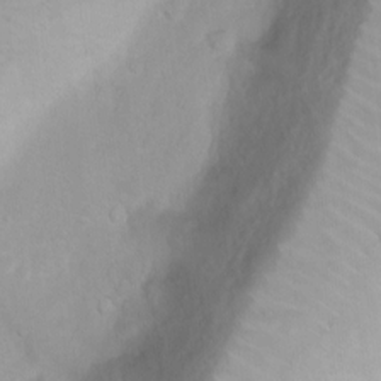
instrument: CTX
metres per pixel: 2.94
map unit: Nhu
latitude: 3.7449
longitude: -24.7246
